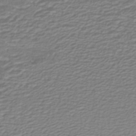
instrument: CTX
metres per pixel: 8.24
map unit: lHb
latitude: -41.0675
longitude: 52.0661
